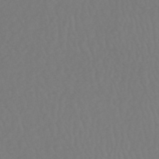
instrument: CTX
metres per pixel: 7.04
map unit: HNhu
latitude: -49.2943
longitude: 101.0486
